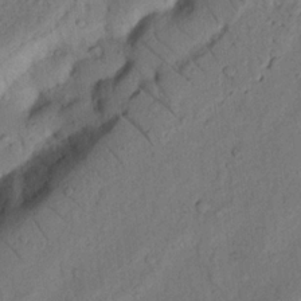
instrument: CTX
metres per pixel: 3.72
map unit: Nhu
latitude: 21.3671
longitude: -75.5560
